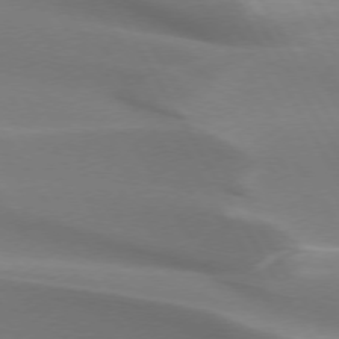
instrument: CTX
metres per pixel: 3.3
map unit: lApd
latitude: 73.5749
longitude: -49.6694
